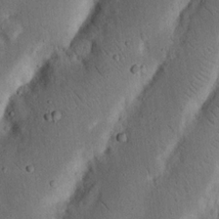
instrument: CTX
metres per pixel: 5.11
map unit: Nhu
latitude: 18.6301
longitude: -74.8191
